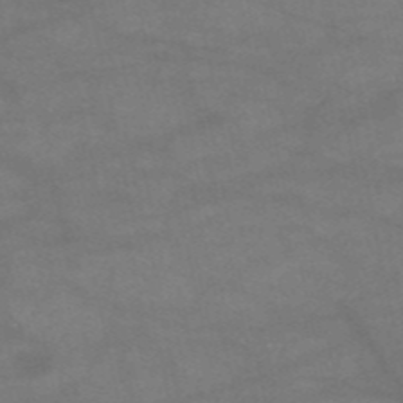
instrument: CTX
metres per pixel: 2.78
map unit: HNb
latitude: -53.7477
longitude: -41.3292
